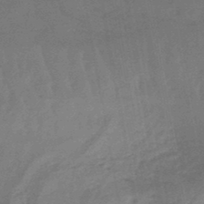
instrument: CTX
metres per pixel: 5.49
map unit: eHb
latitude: -45.7478
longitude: 79.8989
